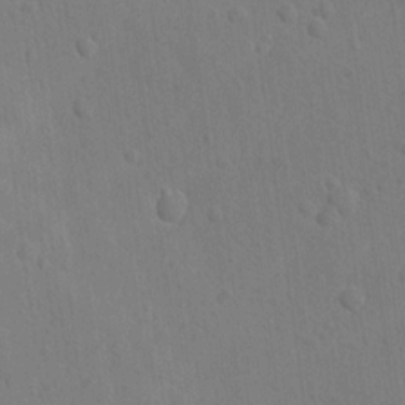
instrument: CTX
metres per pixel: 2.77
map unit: lAvf
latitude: -8.9542
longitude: -120.4223
